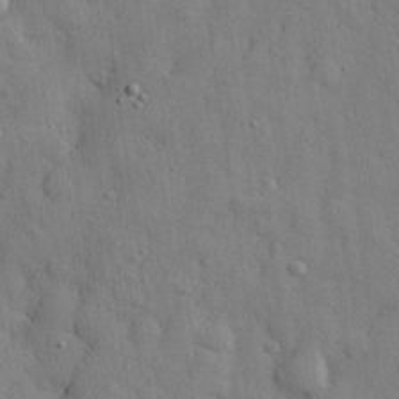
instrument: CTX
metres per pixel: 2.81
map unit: eHh
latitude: 28.6679
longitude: -74.8191
